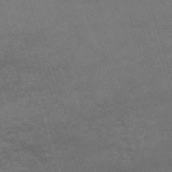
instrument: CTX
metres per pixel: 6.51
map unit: lHb
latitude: -44.5574
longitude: 77.8422
